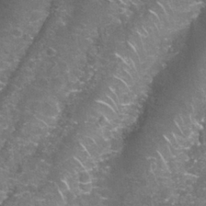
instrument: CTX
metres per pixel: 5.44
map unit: Nhu
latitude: 27.3671
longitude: -61.2537
